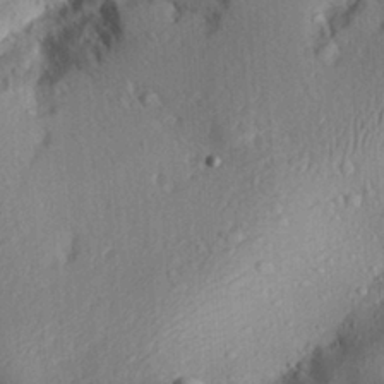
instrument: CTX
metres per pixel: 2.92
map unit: Aa
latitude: 29.5560
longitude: -133.0647
